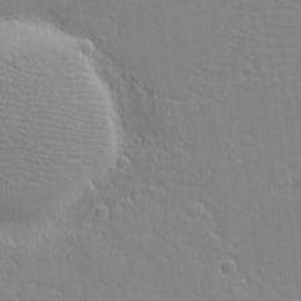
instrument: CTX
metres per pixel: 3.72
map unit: eHh
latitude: -3.4454
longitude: -80.4223
